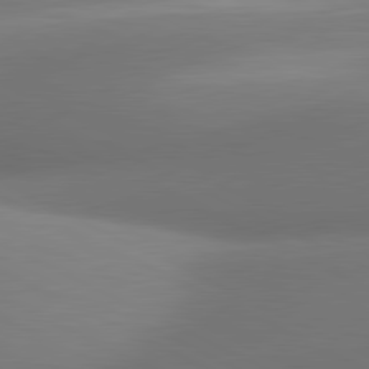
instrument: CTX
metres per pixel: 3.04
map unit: lApd
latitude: 81.0269
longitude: 131.6722
